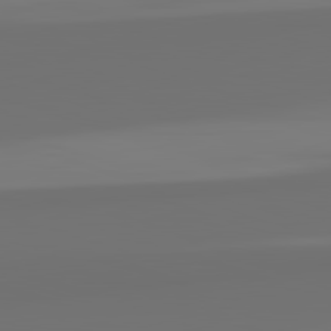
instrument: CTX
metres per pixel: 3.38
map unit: lApd
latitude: 82.5734
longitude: 162.2172
